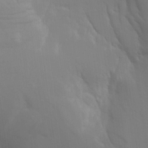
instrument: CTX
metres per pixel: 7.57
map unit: Aa
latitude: 16.2334
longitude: -147.6694
